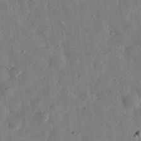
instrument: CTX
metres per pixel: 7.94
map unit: eHh
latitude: 31.4049
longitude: -75.7450
